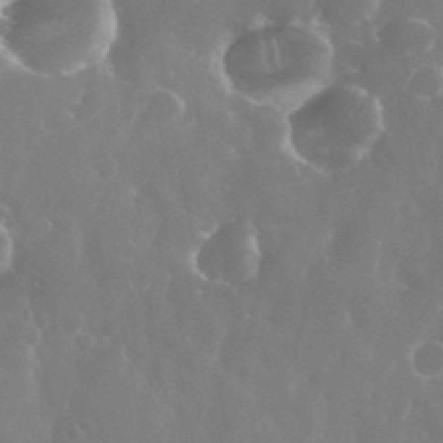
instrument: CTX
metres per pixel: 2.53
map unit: eHh
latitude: 35.3103
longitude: -58.9136
